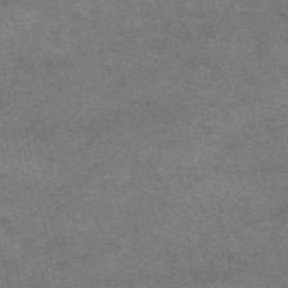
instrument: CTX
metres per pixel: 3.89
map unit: eAb
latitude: 47.8017
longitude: 125.0108
